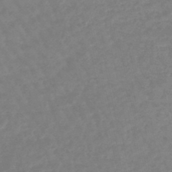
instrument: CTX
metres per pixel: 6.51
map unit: eHb
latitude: -45.8045
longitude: 81.8423
